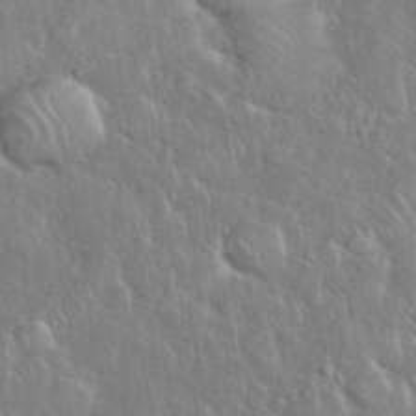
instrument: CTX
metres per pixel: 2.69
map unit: eHh
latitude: 37.2915
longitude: -61.9150
